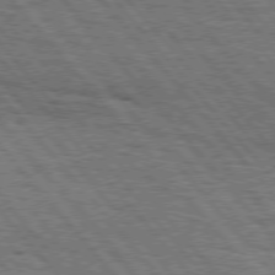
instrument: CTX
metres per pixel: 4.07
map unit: Hpe
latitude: 75.6127
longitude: -153.8584
